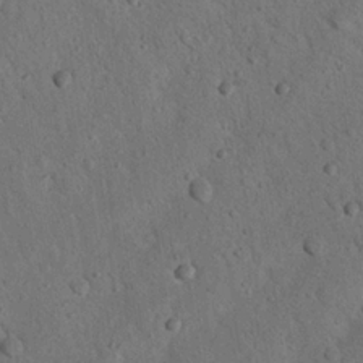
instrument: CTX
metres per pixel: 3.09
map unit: Nhu
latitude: 21.8584
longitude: -76.4223
